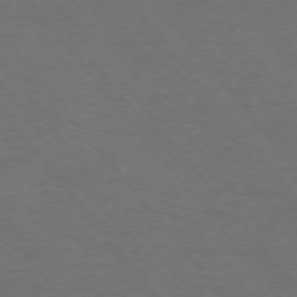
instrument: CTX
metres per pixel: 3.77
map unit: Ap
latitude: -76.4062
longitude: -62.5546
